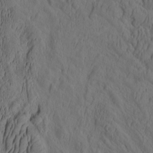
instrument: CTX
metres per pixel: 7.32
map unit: eHh
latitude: -1.4077
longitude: 15.8612
